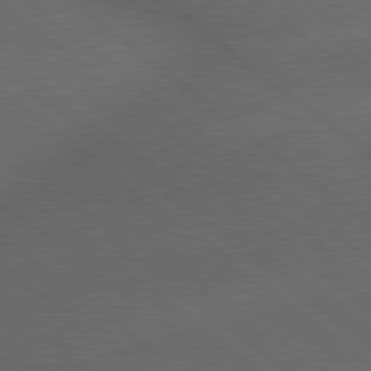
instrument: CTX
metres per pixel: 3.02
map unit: lApd
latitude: 79.3860
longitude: -176.0255
